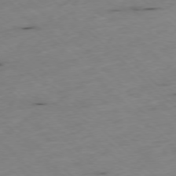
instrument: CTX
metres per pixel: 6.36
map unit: Ap
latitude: -77.7478
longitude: -60.5923
